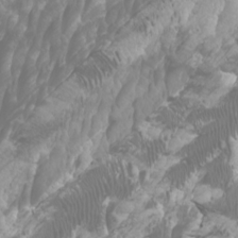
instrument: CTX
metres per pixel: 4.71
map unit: Htu
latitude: -4.9919
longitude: -76.3656
